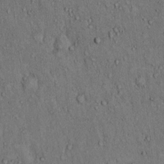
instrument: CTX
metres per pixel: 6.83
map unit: Hto
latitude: 12.4601
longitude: -60.2144
